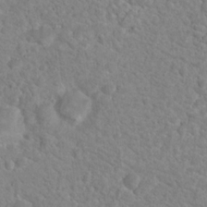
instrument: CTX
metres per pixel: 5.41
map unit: Nhu
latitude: 17.2915
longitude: -31.5749
